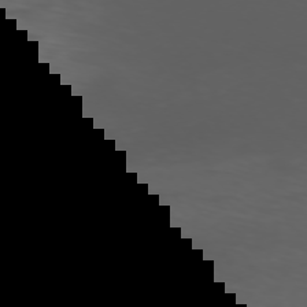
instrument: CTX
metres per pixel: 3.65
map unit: Ap
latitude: -75.8045
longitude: -67.7071
